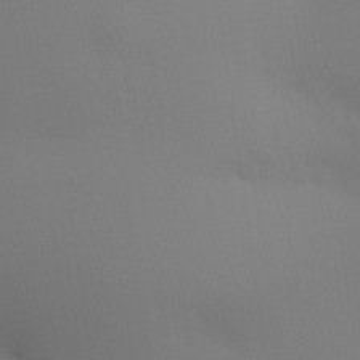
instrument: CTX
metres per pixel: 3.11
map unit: HNhu
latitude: 13.8017
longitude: 13.3888
